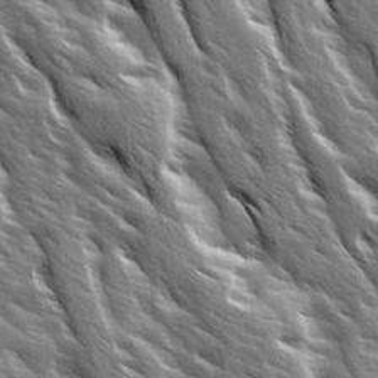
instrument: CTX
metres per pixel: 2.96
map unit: Ave
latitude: 15.0081
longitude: -132.0255
